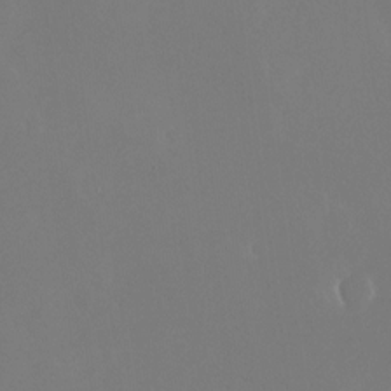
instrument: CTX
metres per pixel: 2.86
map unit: Nhu
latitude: -25.5210
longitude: -72.4034
